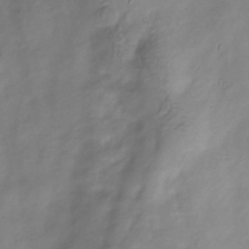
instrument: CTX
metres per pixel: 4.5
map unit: Hve
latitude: -34.6707
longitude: 89.4643
